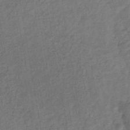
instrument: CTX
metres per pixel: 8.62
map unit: eHb
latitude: -33.4644
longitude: 74.2551
